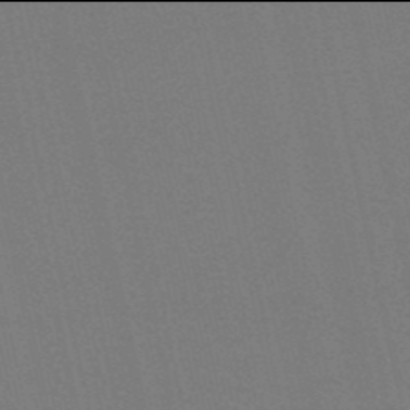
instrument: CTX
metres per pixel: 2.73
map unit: HNb
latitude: -50.0094
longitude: -52.2334
